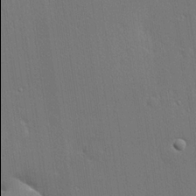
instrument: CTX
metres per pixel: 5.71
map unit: lHvf
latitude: 19.3292
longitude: 142.0094
